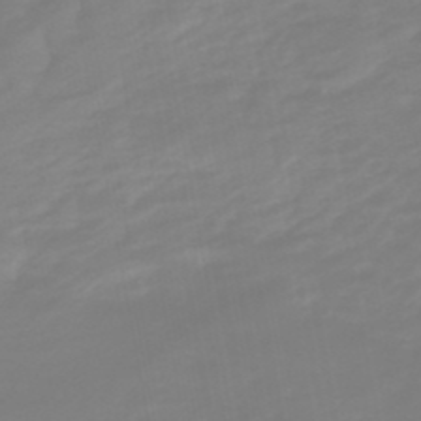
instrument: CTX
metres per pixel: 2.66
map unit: lHb
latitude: -49.0298
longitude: 82.1606
